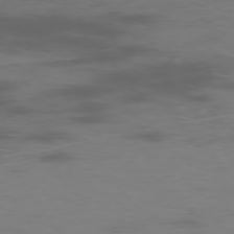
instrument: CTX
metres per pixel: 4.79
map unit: Hpe
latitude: -76.2550
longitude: -10.9703
